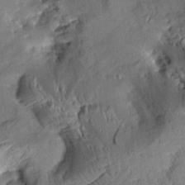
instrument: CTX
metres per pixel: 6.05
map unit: Aa
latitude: 9.8961
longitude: -142.8569
